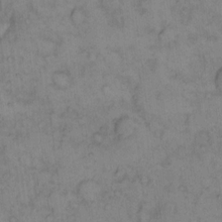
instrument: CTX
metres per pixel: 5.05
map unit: eHh
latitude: 13.2537
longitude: -63.7261
